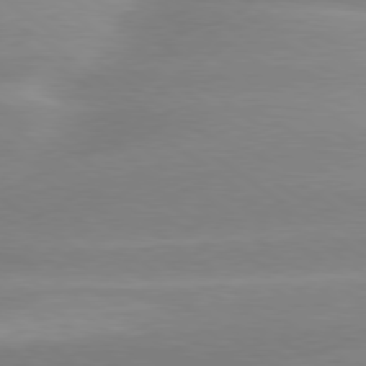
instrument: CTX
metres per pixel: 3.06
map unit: Hpe
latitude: 79.2159
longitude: -129.8394
